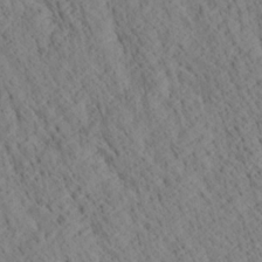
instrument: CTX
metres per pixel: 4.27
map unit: Ave
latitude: 21.2159
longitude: -140.2711
